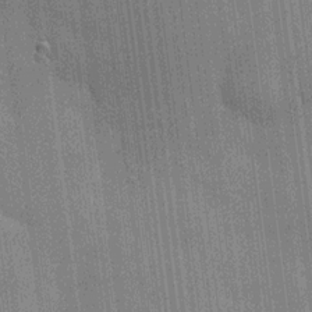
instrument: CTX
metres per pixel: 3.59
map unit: HNhu
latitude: 14.8758
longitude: 12.6519
